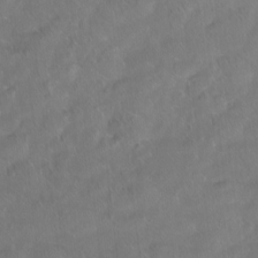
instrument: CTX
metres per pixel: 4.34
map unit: Ht
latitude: -15.4644
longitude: -43.9906
